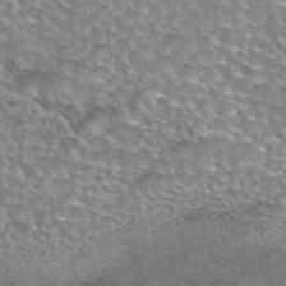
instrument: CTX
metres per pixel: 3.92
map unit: eAb
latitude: 44.7435
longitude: 103.7289
